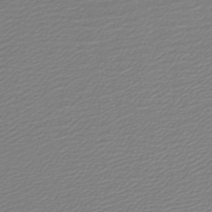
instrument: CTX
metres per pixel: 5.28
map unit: lHb
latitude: -46.0283
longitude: 70.6330
